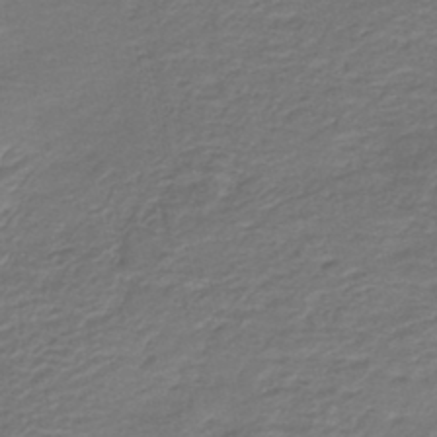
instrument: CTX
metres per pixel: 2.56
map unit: HNb
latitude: -42.7463
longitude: 50.6518
